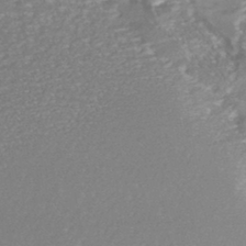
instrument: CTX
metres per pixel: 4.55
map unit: HNhu
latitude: -44.5196
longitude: 98.5007
